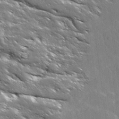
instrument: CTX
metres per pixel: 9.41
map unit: Ave
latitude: 18.8380
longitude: -136.6869
